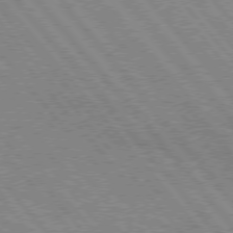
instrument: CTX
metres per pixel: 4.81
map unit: Hpe
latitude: 75.5560
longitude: -150.4601
